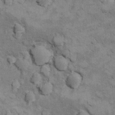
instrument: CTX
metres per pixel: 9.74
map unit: Hto
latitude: 9.7450
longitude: -36.8380
